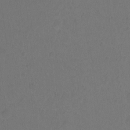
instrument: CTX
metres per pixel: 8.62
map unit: Hto
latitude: -10.7841
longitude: -37.5749
